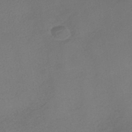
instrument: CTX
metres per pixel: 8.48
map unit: HNhu
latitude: -40.2928
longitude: 95.4454
